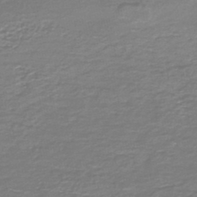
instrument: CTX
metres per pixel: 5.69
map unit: HNb
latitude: -47.3320
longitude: 52.4440
